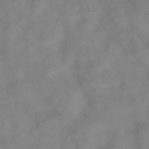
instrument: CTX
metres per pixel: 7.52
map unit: Hve
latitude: -35.3888
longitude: 88.0283
